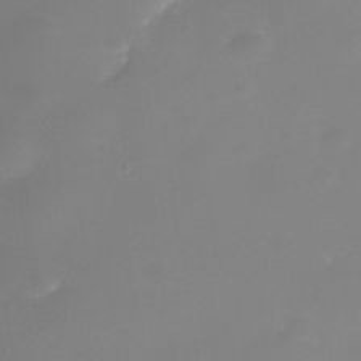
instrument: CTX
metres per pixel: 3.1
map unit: Nhe
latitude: -36.5573
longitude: -117.8772
